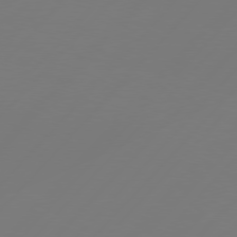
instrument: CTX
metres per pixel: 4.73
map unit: Hpe
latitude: 76.6301
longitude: -137.9339
